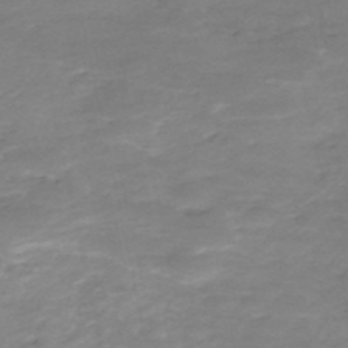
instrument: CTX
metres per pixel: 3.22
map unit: eHh
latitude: -52.6140
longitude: -25.4804
